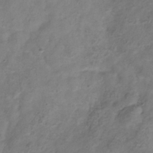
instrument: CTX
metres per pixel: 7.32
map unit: Hve
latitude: -33.6344
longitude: 90.7841
